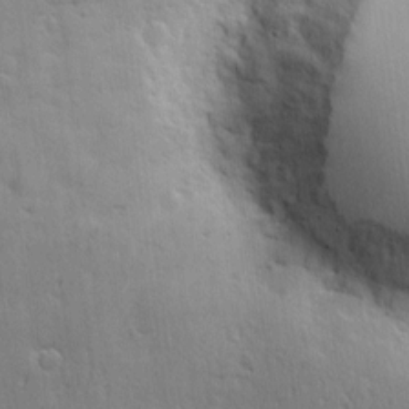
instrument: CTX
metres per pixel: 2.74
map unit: eHh
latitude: 3.5938
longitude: -78.0822
